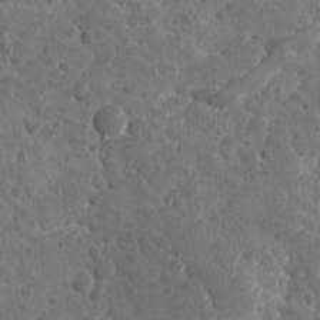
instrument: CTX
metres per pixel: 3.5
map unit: Ave
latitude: 10.4223
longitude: -105.6316
